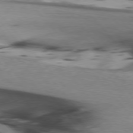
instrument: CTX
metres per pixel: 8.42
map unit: lApd
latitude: 75.7072
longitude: -66.2144
